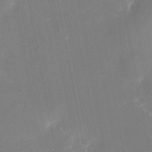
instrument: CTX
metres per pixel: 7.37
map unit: eHh
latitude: 4.8758
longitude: -69.8017
